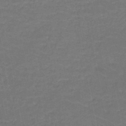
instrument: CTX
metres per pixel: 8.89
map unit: HNb
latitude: -50.2173
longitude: -48.3467
